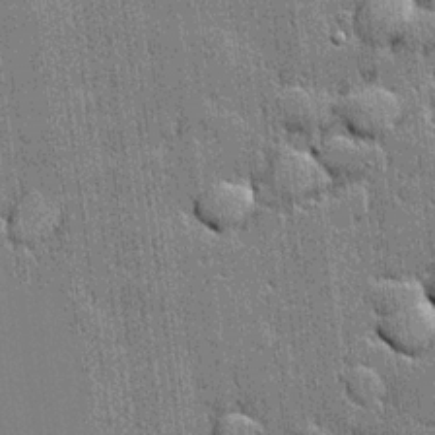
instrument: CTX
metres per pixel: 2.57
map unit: lHvf
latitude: 20.6680
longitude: 142.7463
